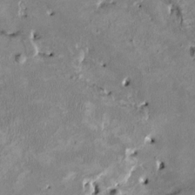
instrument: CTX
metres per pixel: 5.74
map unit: HNhu
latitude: 2.9513
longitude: -4.6490
